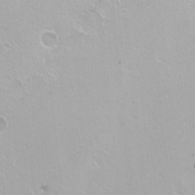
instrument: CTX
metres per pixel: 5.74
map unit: Nhu
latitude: -7.4076
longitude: -46.1956
